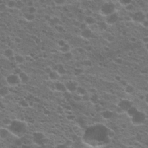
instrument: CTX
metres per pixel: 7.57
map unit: Hto
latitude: 20.6113
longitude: -36.3656
